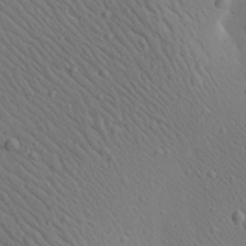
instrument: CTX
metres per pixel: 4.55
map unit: Aa
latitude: 23.4804
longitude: -138.2145
